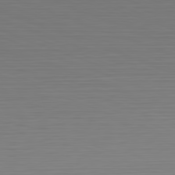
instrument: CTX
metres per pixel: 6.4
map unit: Hpe
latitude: -82.3117
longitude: 7.1809
